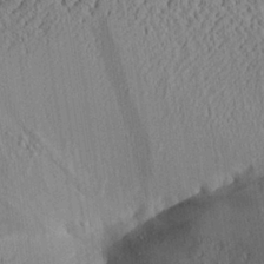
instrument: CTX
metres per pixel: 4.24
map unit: Aa
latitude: 24.7813
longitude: -133.6127
